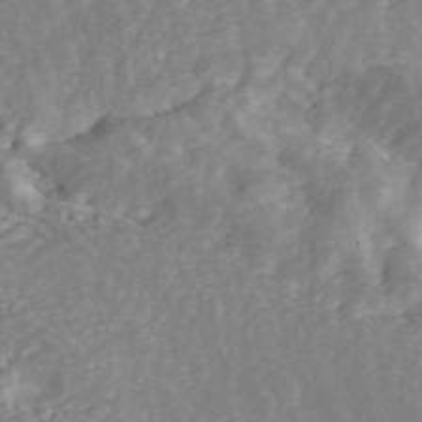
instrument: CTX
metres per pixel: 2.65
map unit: ANa
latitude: 45.3859
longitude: 24.6896
